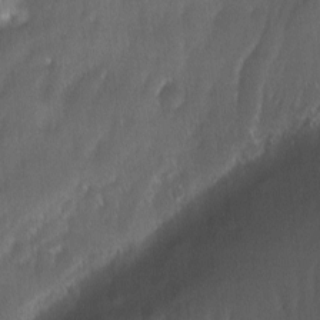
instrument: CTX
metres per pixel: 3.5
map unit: Ave
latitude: -11.2754
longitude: -121.6127
